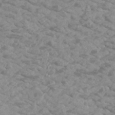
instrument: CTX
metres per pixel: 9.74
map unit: Htu
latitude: 2.3845
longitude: -21.0459
